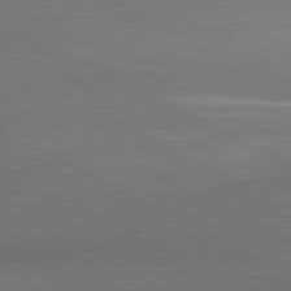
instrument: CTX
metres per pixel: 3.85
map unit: lApd
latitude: 80.8947
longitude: 139.8612
